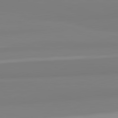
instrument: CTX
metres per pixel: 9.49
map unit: lApd
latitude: 82.4223
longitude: 175.4454
